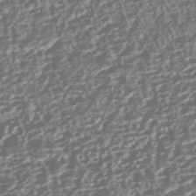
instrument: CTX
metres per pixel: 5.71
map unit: HNhu
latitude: -42.3306
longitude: 107.8801
